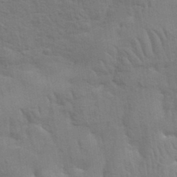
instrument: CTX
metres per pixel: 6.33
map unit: eHh
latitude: 36.8758
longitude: -81.5938
